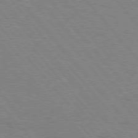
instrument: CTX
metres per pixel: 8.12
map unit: Hpe
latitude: 76.3656
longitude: -151.5371
